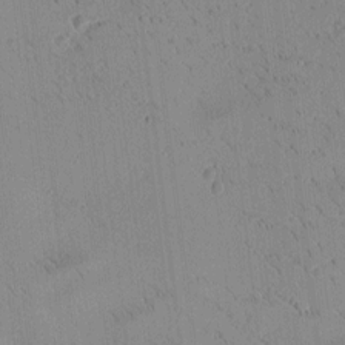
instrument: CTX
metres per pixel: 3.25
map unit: Htu
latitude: -4.5762
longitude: 172.7463
